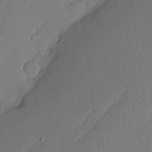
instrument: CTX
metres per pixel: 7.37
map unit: Nhu
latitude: 1.9150
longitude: -76.6490
